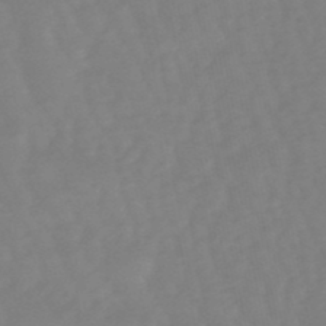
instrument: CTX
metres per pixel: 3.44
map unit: eHb
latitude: -49.2565
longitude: 77.5021
